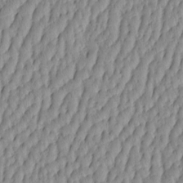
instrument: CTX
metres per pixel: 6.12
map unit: HNhu
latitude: -4.0661
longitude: 13.9556
